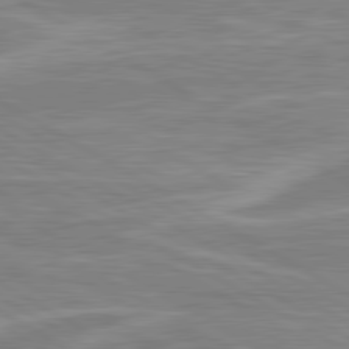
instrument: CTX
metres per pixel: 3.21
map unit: lApd
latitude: 80.5735
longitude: -172.5734
